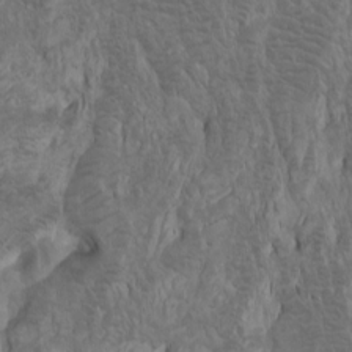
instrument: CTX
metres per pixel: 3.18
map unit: Htu
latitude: -8.4440
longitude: -64.6679
